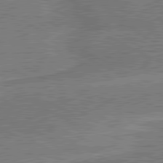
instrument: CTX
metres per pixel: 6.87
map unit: lApd
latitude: 80.6679
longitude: 141.0108
